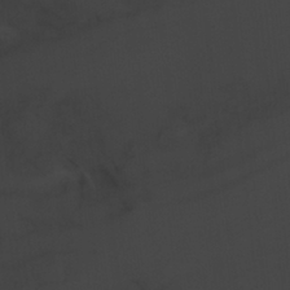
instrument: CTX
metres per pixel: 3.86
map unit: lHvf
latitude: 21.6127
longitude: 142.1227
